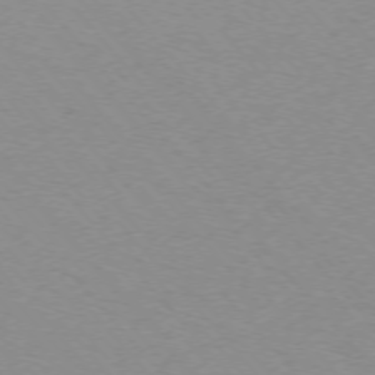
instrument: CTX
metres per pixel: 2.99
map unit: Ap
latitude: -75.6344
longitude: -63.3860
